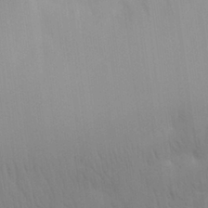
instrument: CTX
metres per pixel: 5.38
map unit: eHh
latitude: 30.8002
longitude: -70.2333
